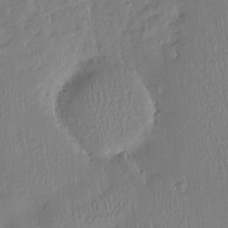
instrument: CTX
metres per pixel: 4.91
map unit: Htu
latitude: -4.7463
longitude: 173.9745
